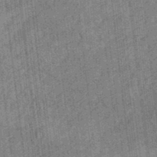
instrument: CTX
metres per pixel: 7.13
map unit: eHb
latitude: -35.5588
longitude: 79.0675
